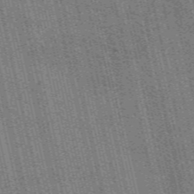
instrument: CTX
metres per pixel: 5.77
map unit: eAb
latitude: 51.0647
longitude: 110.1794
